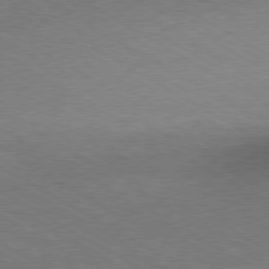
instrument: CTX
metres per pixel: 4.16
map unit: Ap
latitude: -80.2362
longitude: -87.0269
